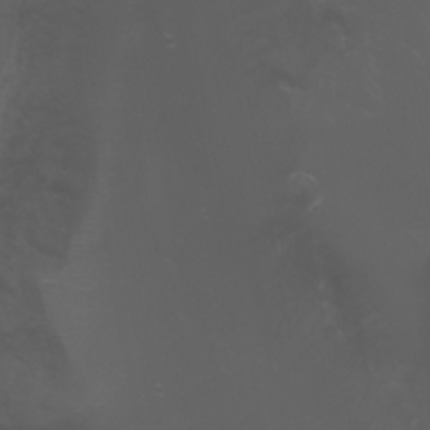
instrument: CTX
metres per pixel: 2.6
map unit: Nhu
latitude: -5.5399
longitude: -88.7436
